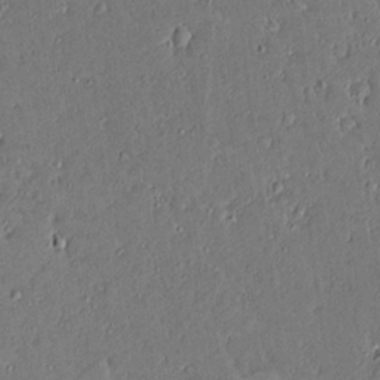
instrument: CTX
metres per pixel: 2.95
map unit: lAvf
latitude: 16.0255
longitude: -127.6883
